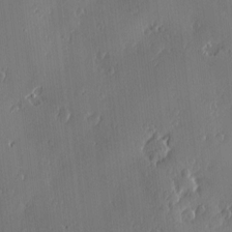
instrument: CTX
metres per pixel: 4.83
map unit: Nve
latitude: -7.5966
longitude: 173.8989
